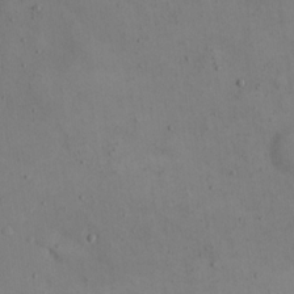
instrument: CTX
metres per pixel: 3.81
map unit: eHh
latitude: 16.3089
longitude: -67.8016
